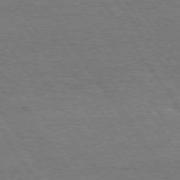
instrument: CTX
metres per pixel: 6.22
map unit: Hpe
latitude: 74.8758
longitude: -142.2712
